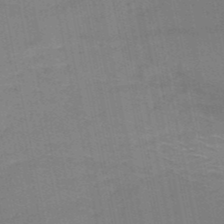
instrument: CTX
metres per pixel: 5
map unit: HNb
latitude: -50.9731
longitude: -42.5546
